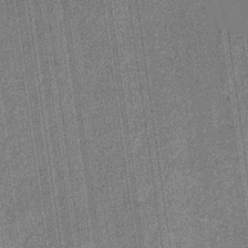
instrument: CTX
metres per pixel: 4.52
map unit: eHb
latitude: -30.5196
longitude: 64.4629
